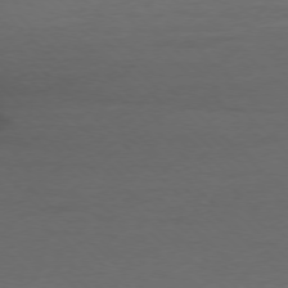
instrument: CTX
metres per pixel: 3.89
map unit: Ap
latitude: -77.2187
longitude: -70.5357
